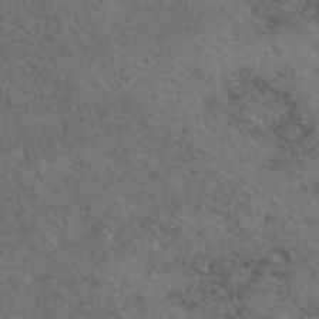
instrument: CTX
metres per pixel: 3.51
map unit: eAb
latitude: 46.4412
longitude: 118.2362
